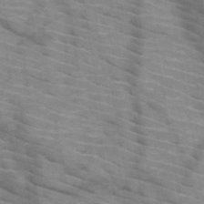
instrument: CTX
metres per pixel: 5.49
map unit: HNb
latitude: -47.1431
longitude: -45.2915
